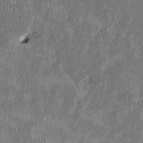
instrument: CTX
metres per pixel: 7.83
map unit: HNhu
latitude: 2.8569
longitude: -5.6316
